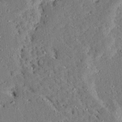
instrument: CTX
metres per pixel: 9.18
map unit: Ave
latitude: 13.3860
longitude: -137.3104
